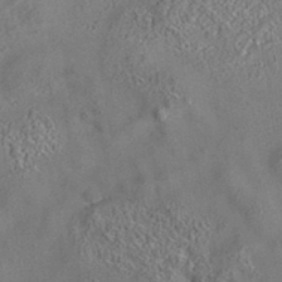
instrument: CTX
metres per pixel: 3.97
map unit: eAb
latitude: 35.4804
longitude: 111.9745
